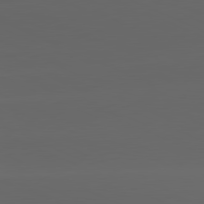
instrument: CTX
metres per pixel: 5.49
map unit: lApd
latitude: 81.3482
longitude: -146.9514
